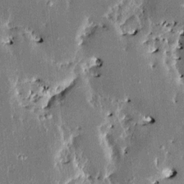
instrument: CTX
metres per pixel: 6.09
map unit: HNhu
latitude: 3.9528
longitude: 4.1228
